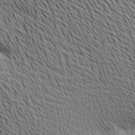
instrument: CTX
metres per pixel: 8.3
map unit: Ave
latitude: 10.8758
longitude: -107.5182
